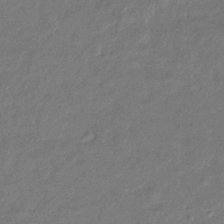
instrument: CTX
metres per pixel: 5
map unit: eHb
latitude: -38.8408
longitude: 80.5007
